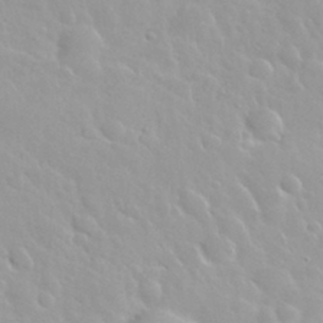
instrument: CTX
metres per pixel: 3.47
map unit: Nhu
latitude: 29.8772
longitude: -55.8961
